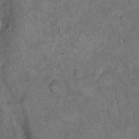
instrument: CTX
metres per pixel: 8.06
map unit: eHh
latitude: 18.2711
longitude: -62.3656
